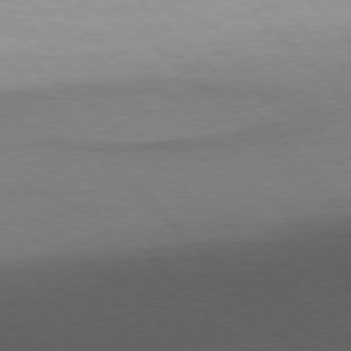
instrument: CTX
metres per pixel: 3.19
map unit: Ap
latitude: -77.8422
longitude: -95.6694
